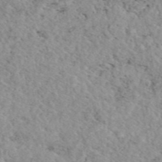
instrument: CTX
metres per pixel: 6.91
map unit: eAb
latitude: 45.2159
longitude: 112.3684
